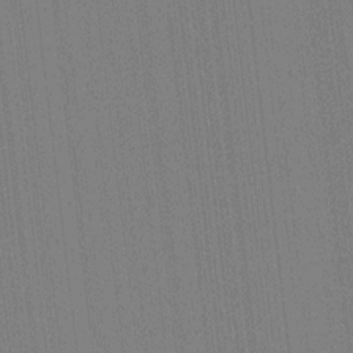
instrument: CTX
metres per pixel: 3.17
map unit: lAvf
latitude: 8.4790
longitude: 164.6519
